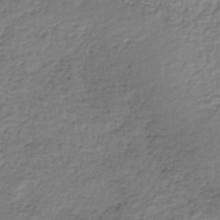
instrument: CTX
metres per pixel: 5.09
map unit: lHb
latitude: -35.7100
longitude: 62.3306
